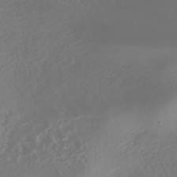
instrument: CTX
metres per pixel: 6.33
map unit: HNhu
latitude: -41.0864
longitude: 99.8989
